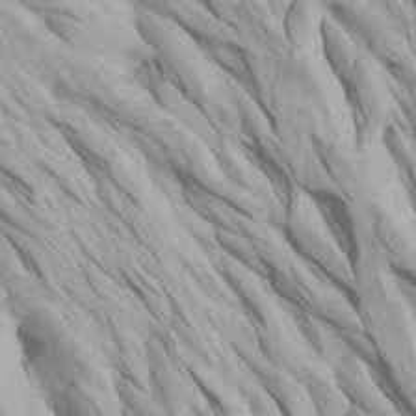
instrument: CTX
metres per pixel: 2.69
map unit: Htu
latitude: -4.1983
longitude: -73.2537
